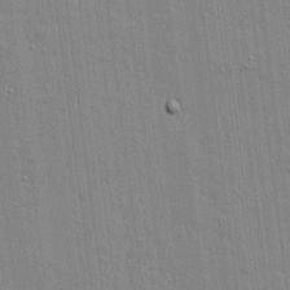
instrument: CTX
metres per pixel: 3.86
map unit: lAvf
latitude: 15.9151
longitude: -128.1956
